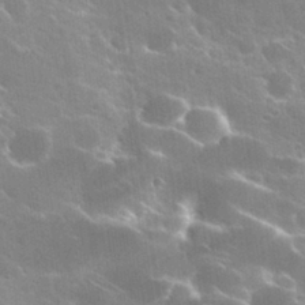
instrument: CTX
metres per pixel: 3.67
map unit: Hto
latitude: 29.8205
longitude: -43.5560
